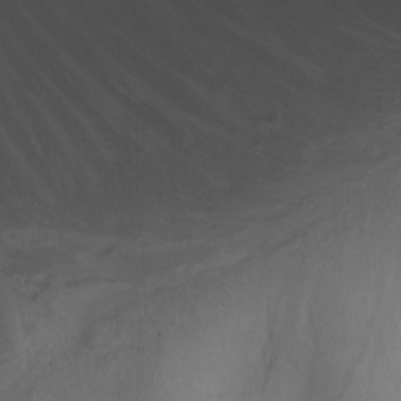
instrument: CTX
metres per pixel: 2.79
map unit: Nhu
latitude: -8.3873
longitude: -67.2348
